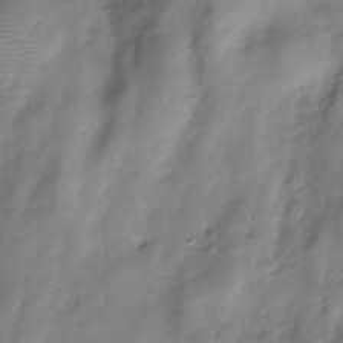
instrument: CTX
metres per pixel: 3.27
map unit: Hve
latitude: -30.5385
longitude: 94.3873
